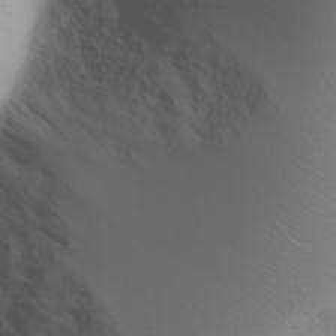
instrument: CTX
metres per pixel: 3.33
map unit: Aa
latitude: 29.0080
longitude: -146.1767
